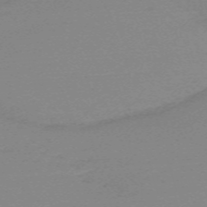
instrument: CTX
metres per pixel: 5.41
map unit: eHh
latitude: -61.2943
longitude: 52.0661
